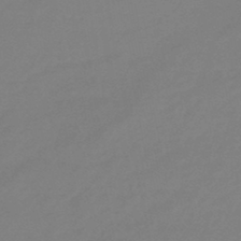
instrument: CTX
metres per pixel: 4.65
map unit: eHb
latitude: -46.6896
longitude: 86.2928
